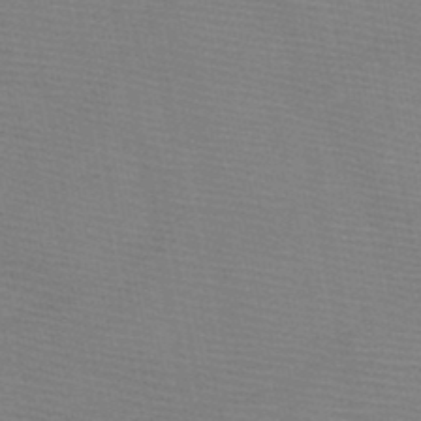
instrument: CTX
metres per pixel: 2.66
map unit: HNb
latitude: -49.1809
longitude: -43.4049
